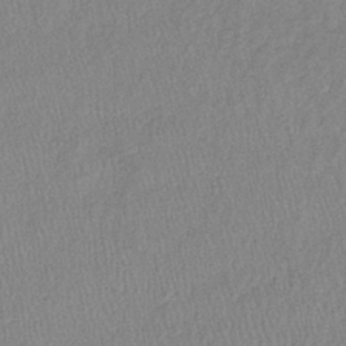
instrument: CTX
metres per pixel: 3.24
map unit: eHb
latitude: -41.0486
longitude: 80.7086
